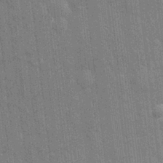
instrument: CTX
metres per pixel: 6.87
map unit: eHh
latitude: 5.9339
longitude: -74.3467
